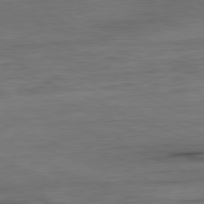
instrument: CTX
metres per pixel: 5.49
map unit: Ap
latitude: -81.4644
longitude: -81.1403
